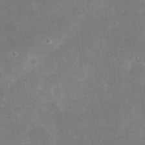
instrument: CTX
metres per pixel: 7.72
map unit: eHh
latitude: 20.6113
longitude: -69.3860
